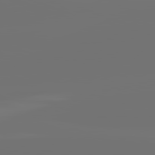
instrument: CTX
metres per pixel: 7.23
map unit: lApd
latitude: 82.0822
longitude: -160.6301
